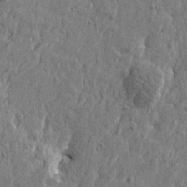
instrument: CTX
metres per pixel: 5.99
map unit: Htu
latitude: -5.1053
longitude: 179.5210
